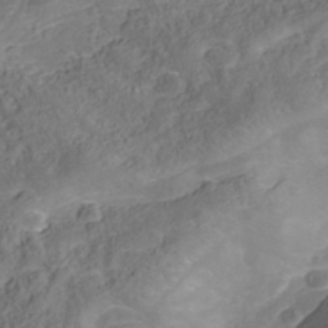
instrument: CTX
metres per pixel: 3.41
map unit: Nhu
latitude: -40.0094
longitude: -85.4615
